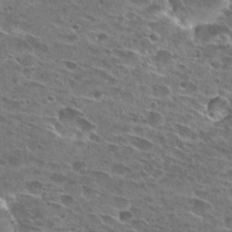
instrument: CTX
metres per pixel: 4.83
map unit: Hto
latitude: 26.5924
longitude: -43.8017
